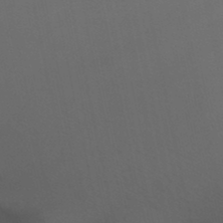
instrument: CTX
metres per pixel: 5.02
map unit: lHb
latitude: -46.5573
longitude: 66.7652
